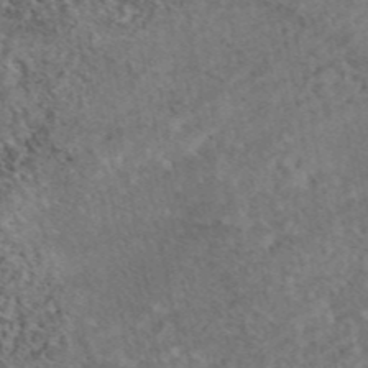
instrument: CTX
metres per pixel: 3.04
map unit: eAb
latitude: 45.4804
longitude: 114.0472
